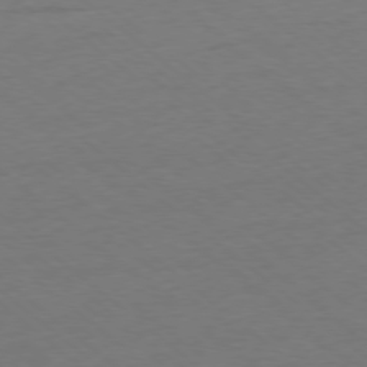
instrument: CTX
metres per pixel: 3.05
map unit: Ap
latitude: -78.1983
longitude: -96.4223
